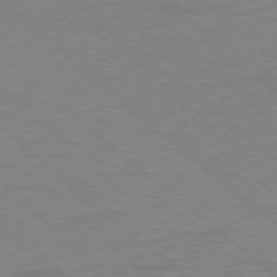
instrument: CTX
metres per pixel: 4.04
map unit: Ap
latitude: -78.6707
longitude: -68.1956
